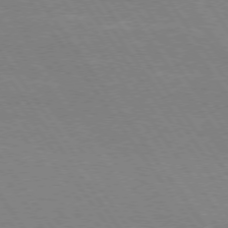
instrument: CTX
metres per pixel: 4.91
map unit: Hpe
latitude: 74.0633
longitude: -141.4237
